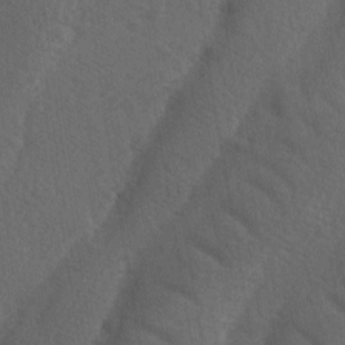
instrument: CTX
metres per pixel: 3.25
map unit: Ave
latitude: -8.7274
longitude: -121.2726
